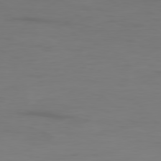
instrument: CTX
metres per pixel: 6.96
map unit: Ap
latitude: -80.1039
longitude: -93.3103
